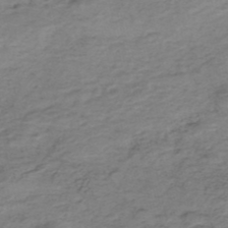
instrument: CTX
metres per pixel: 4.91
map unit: Nhe
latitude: -47.5399
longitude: -171.2915
